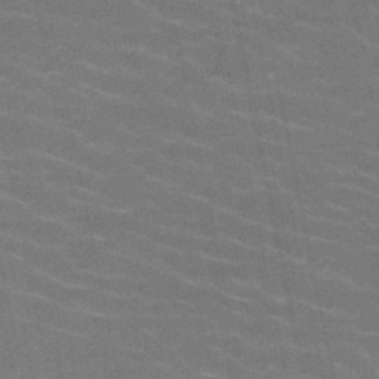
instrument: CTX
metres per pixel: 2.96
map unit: HNb
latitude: -49.6344
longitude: -48.4790
